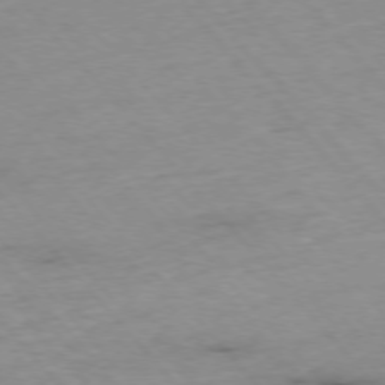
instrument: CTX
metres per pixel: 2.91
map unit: Ap
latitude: -76.4062
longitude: -90.3278
